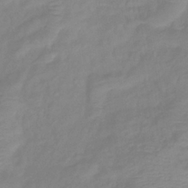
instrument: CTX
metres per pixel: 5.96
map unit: eHb
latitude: -40.4440
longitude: 80.7841
